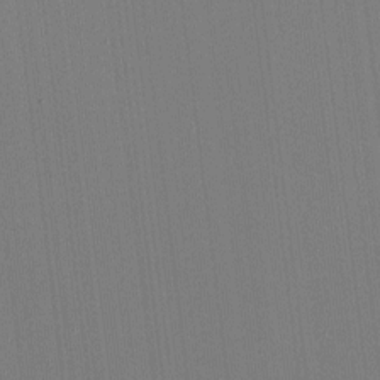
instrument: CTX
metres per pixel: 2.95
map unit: HNhu
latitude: -1.8801
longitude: -6.2711
